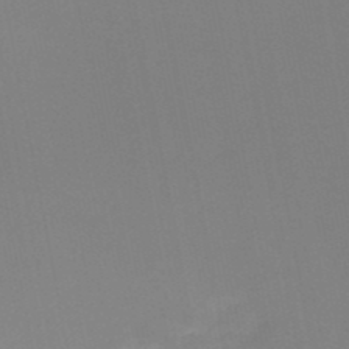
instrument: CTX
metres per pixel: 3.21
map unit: HNb
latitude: -50.4818
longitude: -50.1955
